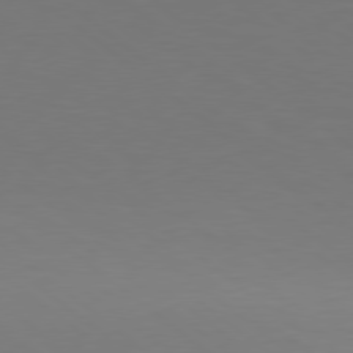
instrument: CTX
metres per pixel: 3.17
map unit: Hpe
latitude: 78.3845
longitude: -173.4426
